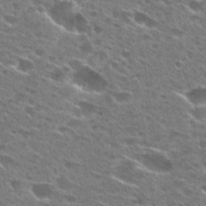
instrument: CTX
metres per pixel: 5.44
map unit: Hto
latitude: 27.2726
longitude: -46.1011
